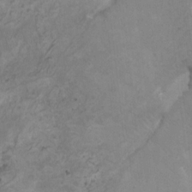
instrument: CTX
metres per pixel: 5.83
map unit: HNhu
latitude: 3.3292
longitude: -3.1025
